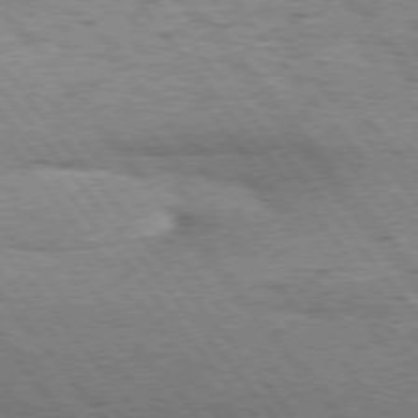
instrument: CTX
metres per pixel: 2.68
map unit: Hpe
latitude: 75.2348
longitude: -140.1011
